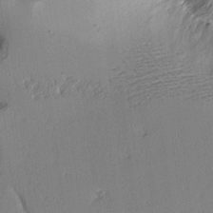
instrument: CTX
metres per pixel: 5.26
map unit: Aa
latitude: 11.2348
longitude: -126.9136
